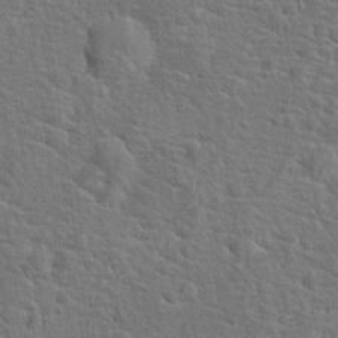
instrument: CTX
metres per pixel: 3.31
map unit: Hto
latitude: 18.6490
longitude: -43.2537
